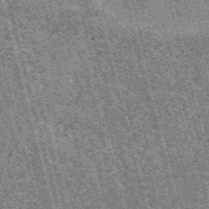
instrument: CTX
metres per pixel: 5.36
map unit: HNb
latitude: -56.0472
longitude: -43.1781
